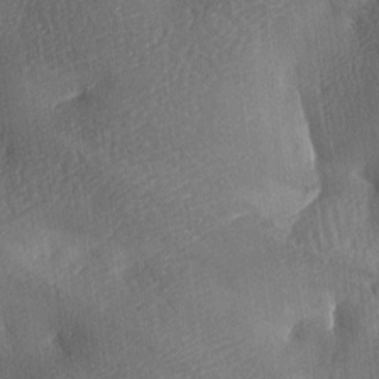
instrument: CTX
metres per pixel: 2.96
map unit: lAa
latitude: -8.2928
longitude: -127.6694
